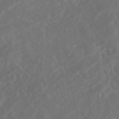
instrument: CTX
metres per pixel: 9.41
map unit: Nhe
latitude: -46.7841
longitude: 152.9163
